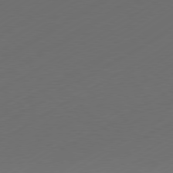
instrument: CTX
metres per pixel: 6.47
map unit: Hpe
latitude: -80.7274
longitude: 15.2943
